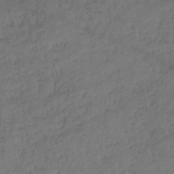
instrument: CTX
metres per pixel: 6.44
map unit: lHb
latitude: -39.0109
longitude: 68.4629
